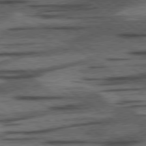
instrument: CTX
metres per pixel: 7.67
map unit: lApd
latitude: 78.2334
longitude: -53.4616
